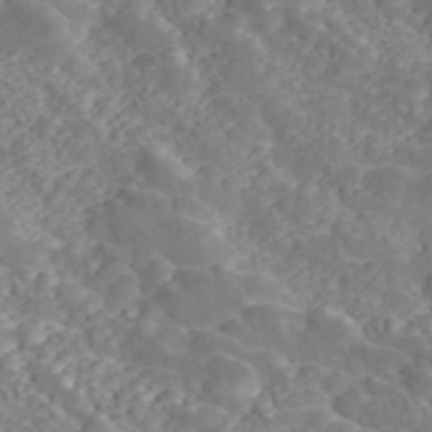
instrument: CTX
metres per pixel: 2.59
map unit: ANa
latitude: 45.2348
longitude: 21.2942
